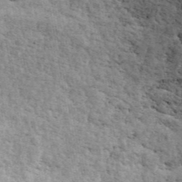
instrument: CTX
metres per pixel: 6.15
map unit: ANa
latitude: 43.5749
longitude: 47.1998
